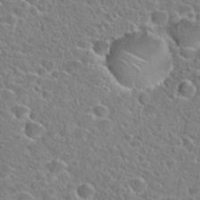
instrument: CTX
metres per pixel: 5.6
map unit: Hto
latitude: 24.6679
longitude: -46.4790
